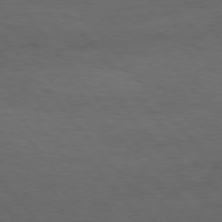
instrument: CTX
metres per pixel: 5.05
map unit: Hpe
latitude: 75.3482
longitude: -145.7072
